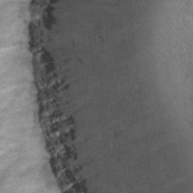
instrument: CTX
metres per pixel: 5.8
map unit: Hto
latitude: 21.5560
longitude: -43.3104
